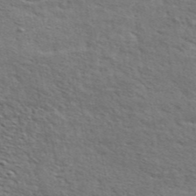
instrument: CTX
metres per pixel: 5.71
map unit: ANa
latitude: 45.4804
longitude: -84.7435
